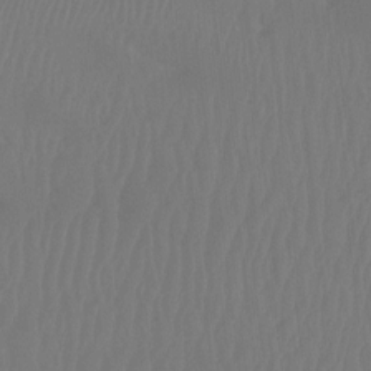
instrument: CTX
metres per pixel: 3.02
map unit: Htu
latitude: -12.5007
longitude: -46.7436
